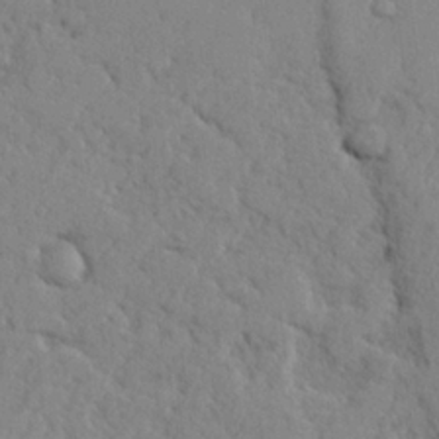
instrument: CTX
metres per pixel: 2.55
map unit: lHvf
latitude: 24.5167
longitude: 143.2942
